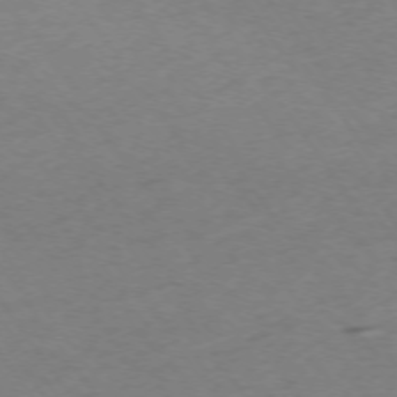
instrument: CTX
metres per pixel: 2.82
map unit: Ap
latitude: -74.5007
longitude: -67.9906
